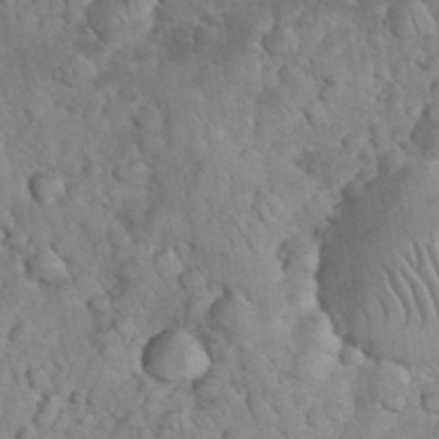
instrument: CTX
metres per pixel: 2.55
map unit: eHh
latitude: 33.4049
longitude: -65.1781
